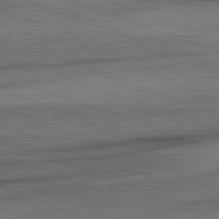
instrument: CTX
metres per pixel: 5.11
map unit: lApd
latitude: 82.2333
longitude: -162.4979
